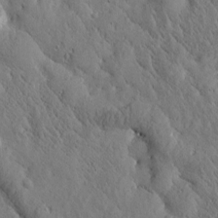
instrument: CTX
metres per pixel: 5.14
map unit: Htu
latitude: -0.0283
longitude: 175.4643
